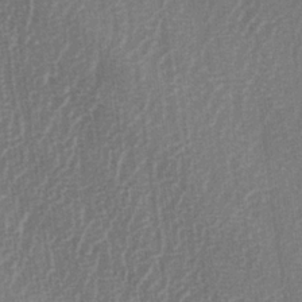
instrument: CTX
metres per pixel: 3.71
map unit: lAa
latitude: -5.6344
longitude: -129.2726
